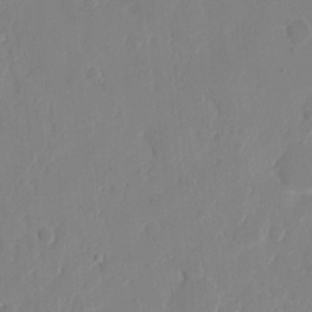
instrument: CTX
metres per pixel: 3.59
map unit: eHh
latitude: 10.2901
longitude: -67.7827
